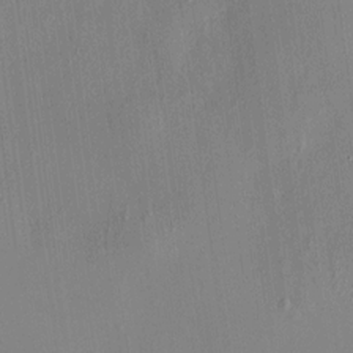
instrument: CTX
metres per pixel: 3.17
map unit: HNhu
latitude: 7.5749
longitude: 12.9353
